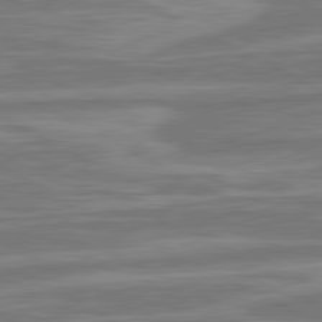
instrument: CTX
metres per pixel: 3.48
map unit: lApd
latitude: 81.2915
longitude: -173.4426
